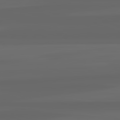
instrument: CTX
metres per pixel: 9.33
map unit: lApd
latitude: 82.4601
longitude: -172.0822
